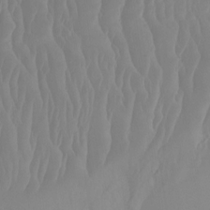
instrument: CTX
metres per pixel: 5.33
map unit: Htu
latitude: -15.5399
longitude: -47.0837
